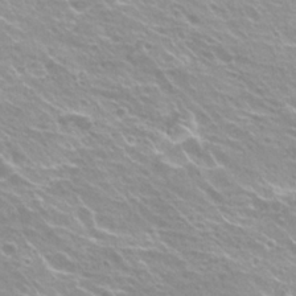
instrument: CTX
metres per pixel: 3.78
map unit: Hto
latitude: 20.2145
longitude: -33.5938
